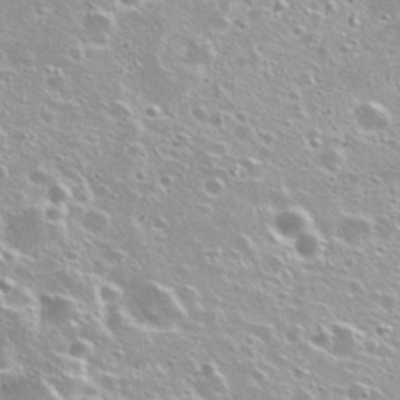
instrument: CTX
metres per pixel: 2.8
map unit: Nhu
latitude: 28.5923
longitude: -51.8205
